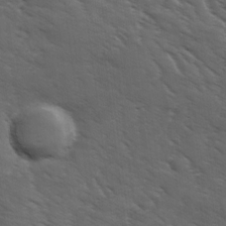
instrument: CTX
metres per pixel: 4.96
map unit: Ave
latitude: 11.2537
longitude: -103.7449
